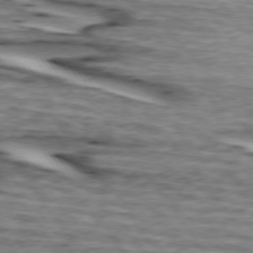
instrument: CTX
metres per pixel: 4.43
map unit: lApd
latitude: 74.3845
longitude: -72.2712
